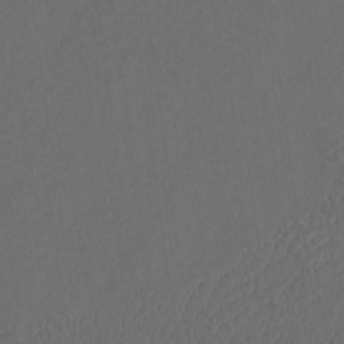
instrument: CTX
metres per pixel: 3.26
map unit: Htu
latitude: -10.8786
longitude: -73.4237
